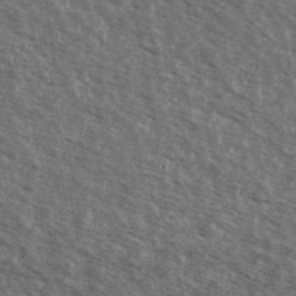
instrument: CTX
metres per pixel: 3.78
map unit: Ave
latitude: 40.0255
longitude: -109.2726
